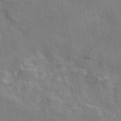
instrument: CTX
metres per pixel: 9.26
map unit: eAb
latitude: 48.6679
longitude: 115.3698
